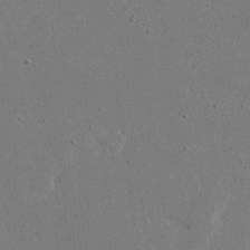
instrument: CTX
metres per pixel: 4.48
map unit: eHh
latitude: 20.7624
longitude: -71.3481
